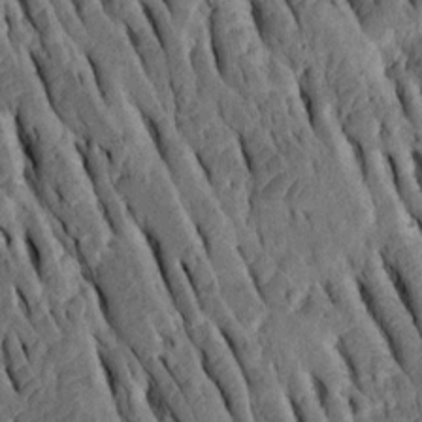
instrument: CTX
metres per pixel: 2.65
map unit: Htu
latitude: -2.5384
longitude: 151.0675
